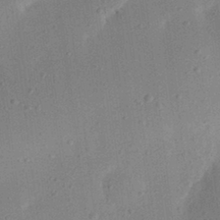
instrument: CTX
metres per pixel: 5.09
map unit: eHh
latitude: 25.0080
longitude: -70.0444
